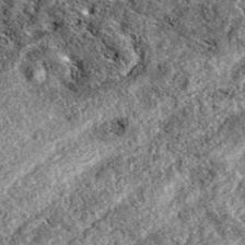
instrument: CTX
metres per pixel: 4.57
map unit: eAb
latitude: 38.3656
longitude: 111.3888
